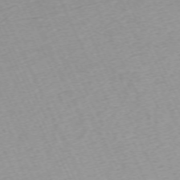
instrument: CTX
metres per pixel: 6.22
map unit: Hpe
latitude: -70.4062
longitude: 15.7478
